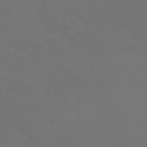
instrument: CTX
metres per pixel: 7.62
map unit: HNhu
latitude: -43.8044
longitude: 94.1039
